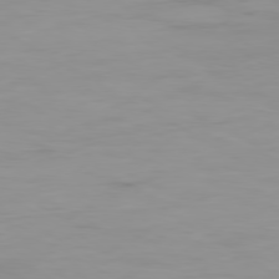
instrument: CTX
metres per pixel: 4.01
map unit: Ap
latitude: -79.5777
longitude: -76.7813
